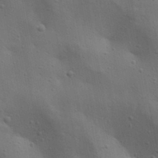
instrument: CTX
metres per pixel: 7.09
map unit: lAa
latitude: 18.4412
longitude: -138.8569
